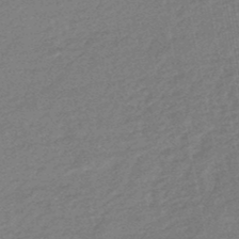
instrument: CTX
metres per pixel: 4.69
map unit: HNhu
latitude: -47.4643
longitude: 89.8044
